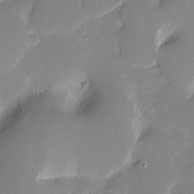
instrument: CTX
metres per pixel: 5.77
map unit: eHh
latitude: -1.5022
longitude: -83.5749
